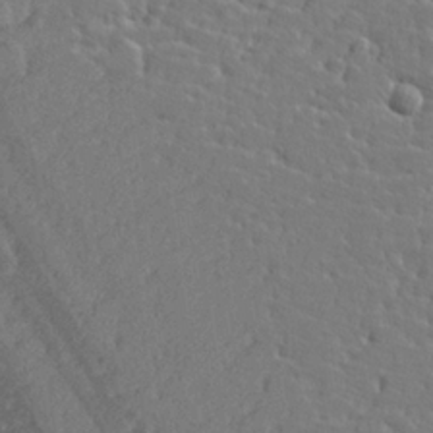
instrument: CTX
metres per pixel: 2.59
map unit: Hve
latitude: 25.8772
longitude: 144.1417
